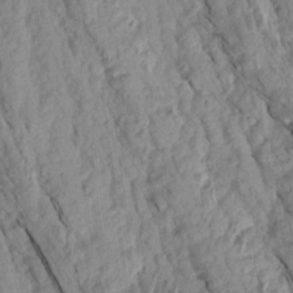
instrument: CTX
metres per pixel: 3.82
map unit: Aa
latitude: 18.0255
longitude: -146.4979
